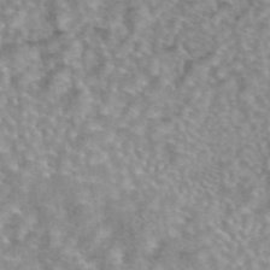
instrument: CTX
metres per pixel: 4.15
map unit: eAb
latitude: 44.0255
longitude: 108.6329
